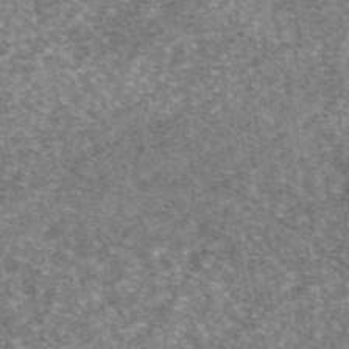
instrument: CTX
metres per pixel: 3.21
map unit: eAb
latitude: 46.1011
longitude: 103.5399
